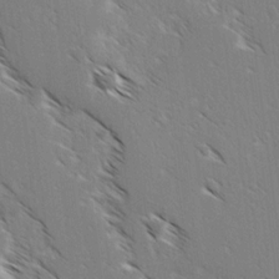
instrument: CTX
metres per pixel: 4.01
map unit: lAvf
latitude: -3.6154
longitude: -113.3104
